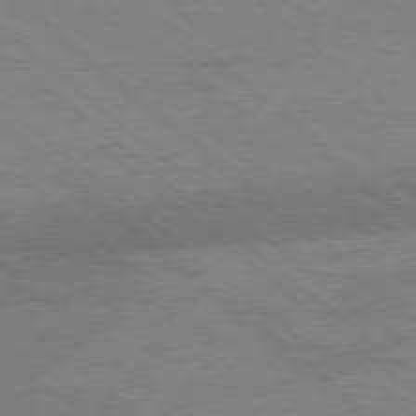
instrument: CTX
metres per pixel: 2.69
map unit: Ap
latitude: -78.6707
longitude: -55.3482
